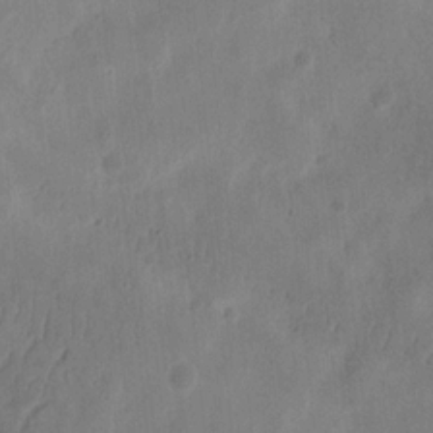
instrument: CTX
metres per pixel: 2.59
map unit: Ht
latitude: 14.0255
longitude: -74.7057
